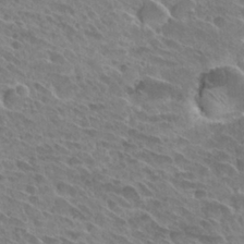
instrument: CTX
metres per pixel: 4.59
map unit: Hto
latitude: 28.3845
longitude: -39.3482
